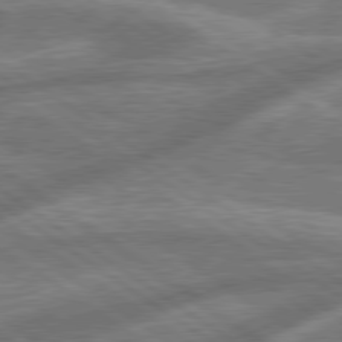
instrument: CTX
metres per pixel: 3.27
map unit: lApd
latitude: 79.4427
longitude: -171.8961
